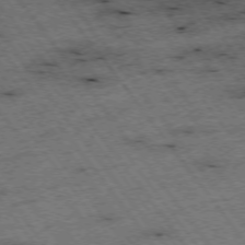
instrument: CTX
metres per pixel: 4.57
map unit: Hpe
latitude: -74.6708
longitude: 2.5195
